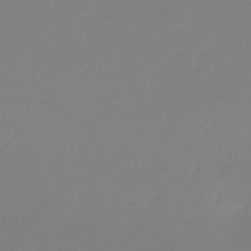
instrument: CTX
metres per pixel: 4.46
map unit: HNb
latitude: -45.8233
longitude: 56.2739
